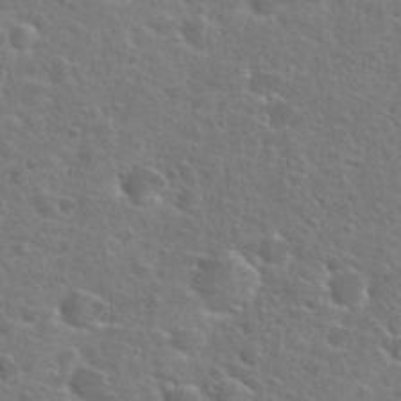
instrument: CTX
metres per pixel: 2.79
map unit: Hto
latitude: 25.3292
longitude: -49.1970
